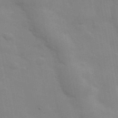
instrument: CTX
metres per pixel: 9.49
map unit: Hve
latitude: 31.5560
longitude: 150.1417
